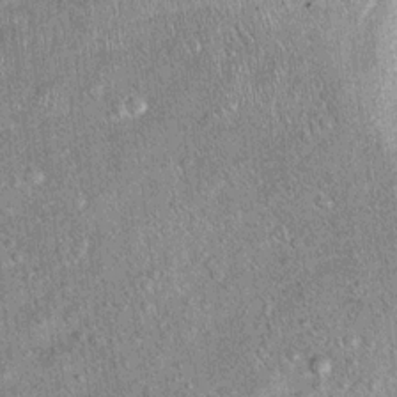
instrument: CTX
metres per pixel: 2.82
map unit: Ht
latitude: 11.4993
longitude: -38.7813
